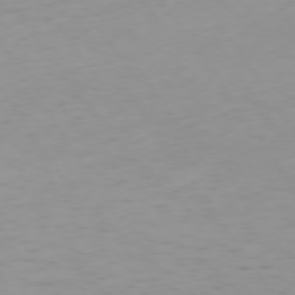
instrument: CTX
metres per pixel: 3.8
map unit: Ap
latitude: -74.3873
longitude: -80.3089
